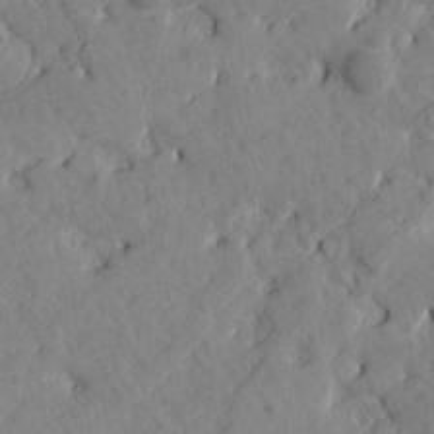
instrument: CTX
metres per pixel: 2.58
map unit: Htu
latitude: 1.4426
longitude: 179.4265
